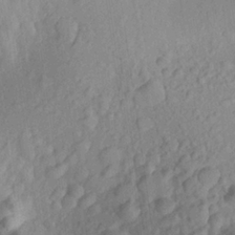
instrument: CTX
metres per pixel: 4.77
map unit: Aa
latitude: 22.6490
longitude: -143.4804
